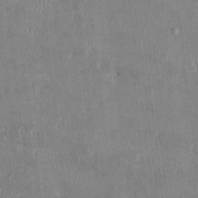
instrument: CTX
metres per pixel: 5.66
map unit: HNhu
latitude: 1.5749
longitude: -5.7827
